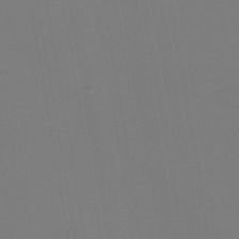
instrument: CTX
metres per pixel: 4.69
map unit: lHb
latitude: -46.7274
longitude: 70.9542
